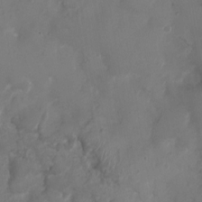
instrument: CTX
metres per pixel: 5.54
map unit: Nhu
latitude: 3.0836
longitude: -15.1404
